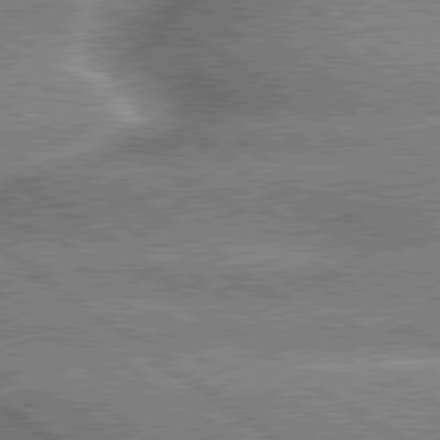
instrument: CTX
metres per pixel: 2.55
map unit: lApd
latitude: 79.5749
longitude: -135.3292
